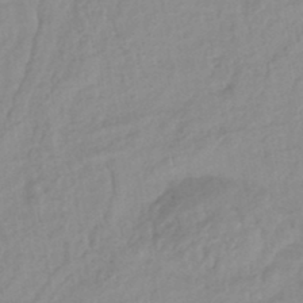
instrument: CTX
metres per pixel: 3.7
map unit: eHb
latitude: -46.0283
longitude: 85.1809
